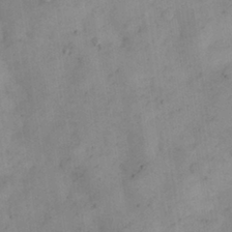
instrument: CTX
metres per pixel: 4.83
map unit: eHh
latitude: 30.8758
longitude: -73.1781
